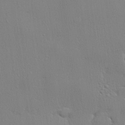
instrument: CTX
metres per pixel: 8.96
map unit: lHvf
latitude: 21.4238
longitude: 141.3698
